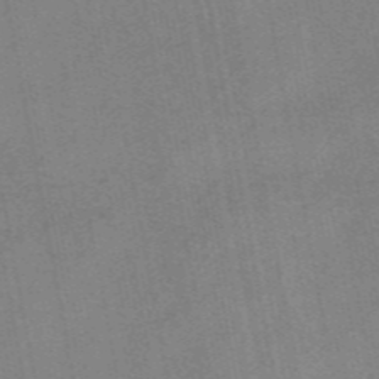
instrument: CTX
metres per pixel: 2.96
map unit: eAb
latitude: 48.3467
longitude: 103.9745
